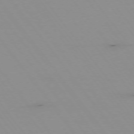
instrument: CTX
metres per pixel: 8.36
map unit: Hpe
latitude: -74.7652
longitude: 3.3320
